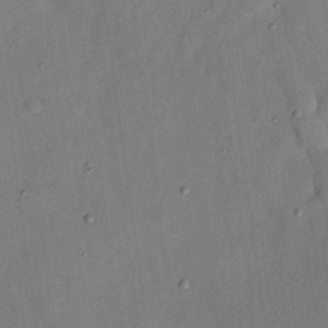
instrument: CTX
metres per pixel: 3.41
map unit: Nhu
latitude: 25.5560
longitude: -73.2537
